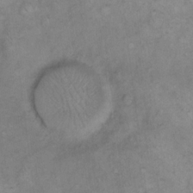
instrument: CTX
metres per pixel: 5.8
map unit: eHh
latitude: 15.1026
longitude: -65.8394
